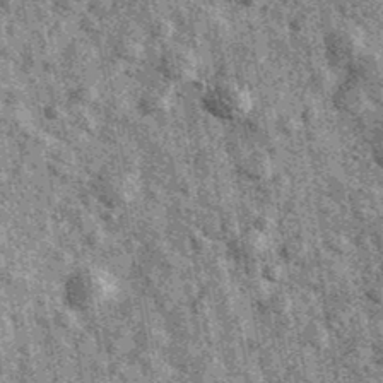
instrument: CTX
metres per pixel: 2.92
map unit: Ave
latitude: 40.3845
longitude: -106.5546
